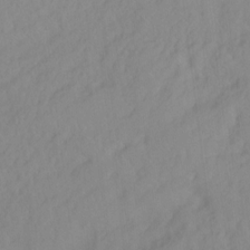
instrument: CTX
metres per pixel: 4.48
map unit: Hto
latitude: -8.4818
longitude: -41.9906
